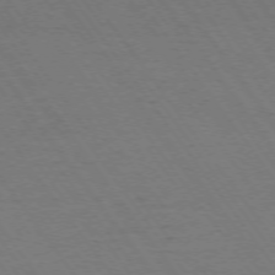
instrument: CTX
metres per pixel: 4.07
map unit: Ap
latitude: -74.5763
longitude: -77.7071
